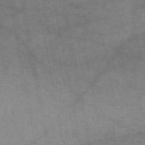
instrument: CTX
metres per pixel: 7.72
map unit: eAb
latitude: 49.8772
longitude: 104.1794
